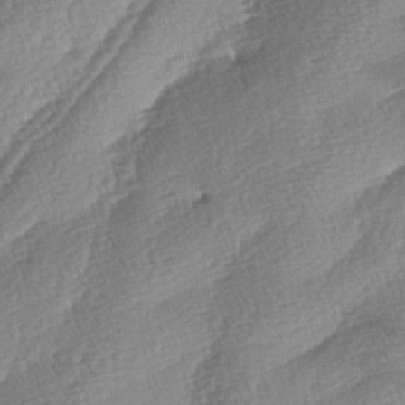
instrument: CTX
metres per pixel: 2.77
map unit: lAa
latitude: -4.8597
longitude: -129.4993
